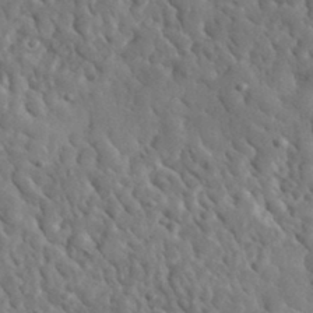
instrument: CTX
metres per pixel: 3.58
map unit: lHvf
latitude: 35.4993
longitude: -86.8002
